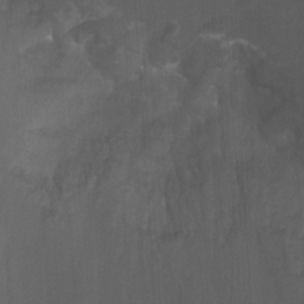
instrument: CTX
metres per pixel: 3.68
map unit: Nhu
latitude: -7.8611
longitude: -76.5545
